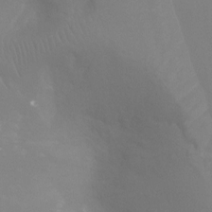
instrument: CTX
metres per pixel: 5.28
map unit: Ht
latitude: -4.8219
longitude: -26.0255
